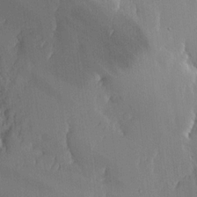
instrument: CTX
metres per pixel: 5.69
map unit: lHvf
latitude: 18.2144
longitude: -117.6127
